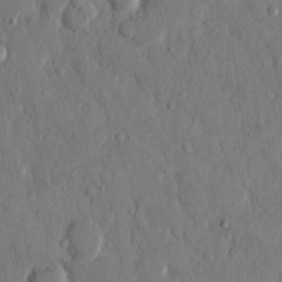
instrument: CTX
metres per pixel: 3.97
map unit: eHh
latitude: 13.1781
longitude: -69.2537
